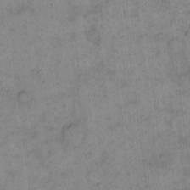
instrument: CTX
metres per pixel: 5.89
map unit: eHh
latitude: 14.0633
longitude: -65.9717
